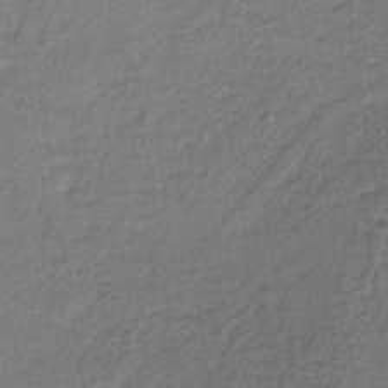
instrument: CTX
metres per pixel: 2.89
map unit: lHb
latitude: -36.9352
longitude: 59.9556
